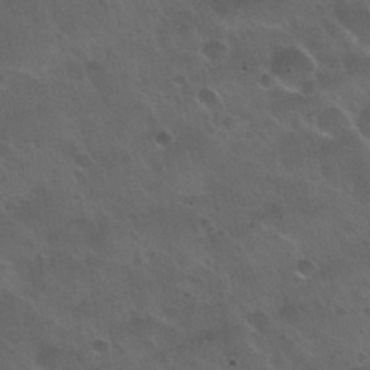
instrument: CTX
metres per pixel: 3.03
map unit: Nhu
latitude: 30.6869
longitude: -55.4048
